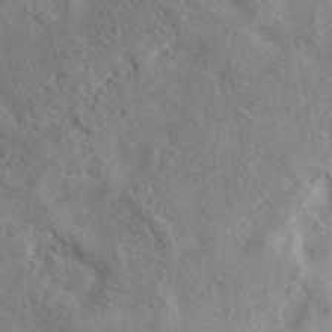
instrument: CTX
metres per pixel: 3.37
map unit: eAb
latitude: 40.8191
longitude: 104.8408
